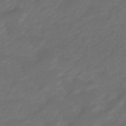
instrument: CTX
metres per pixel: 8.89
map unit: eHb
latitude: -47.6344
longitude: 85.3509
